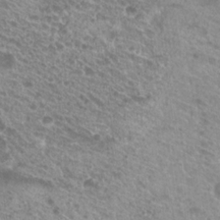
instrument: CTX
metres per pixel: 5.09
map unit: Hto
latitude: 21.3482
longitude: -34.6301
